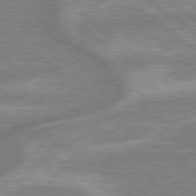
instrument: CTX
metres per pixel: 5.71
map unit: lApd
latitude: 79.2726
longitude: -170.3089
